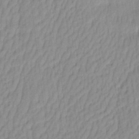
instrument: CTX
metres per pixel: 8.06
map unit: eHh
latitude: -4.1605
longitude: 15.1243
